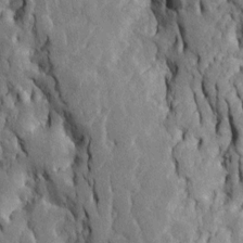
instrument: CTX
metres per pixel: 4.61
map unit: Htu
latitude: -6.6707
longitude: 155.4454
